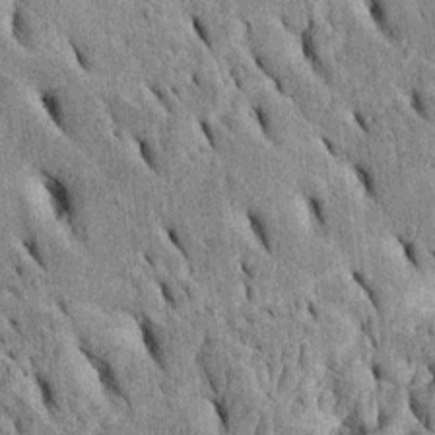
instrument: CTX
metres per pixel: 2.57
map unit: Htu
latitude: -2.2361
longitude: 151.6155
